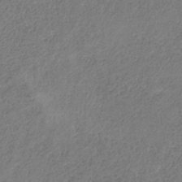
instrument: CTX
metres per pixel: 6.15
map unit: HNb
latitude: -33.7100
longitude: 56.1795
